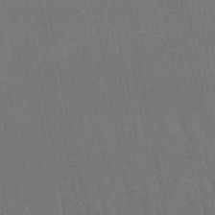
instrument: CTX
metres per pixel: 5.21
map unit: lHb
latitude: -47.0675
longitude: 77.0486
